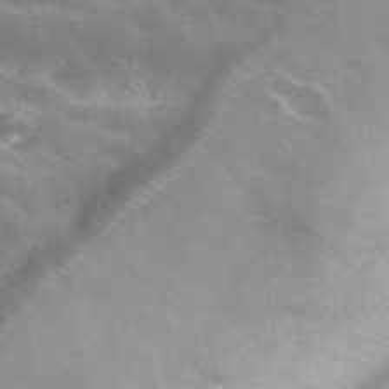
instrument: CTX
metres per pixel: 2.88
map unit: Nhu
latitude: 29.5371
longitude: -49.3104
